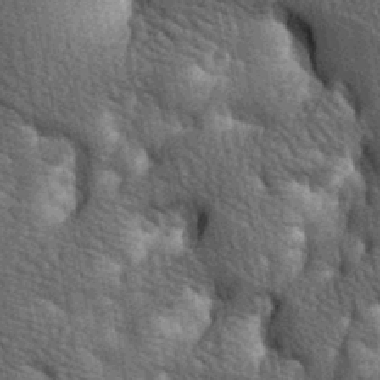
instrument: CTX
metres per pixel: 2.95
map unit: lAa
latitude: -7.5588
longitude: -124.4412
